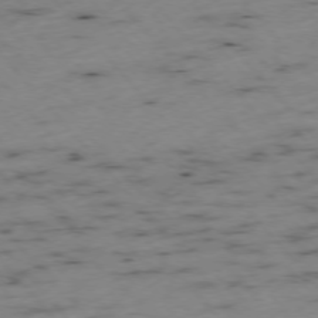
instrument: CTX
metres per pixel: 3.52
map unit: Ap
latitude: -76.2362
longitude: -60.8947
